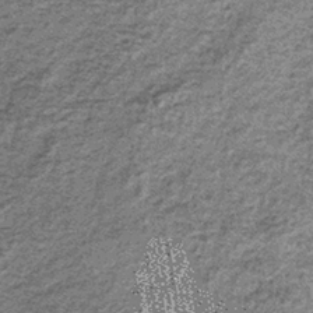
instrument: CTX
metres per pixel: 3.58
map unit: lHb
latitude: -37.5966
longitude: 64.9731
